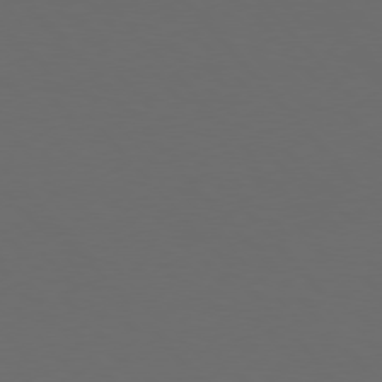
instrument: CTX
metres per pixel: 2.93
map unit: Hpe
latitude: 76.7057
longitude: -168.6680
